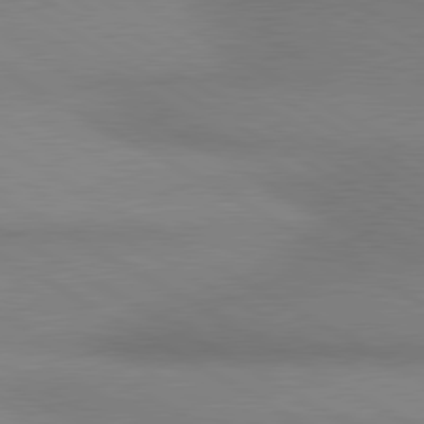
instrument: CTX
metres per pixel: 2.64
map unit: lApd
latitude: 80.4412
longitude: 163.8611
